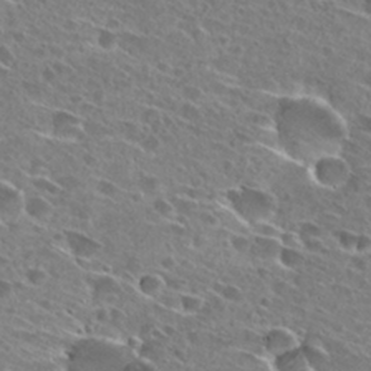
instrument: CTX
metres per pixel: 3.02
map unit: Hto
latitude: 27.3860
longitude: -43.4993
